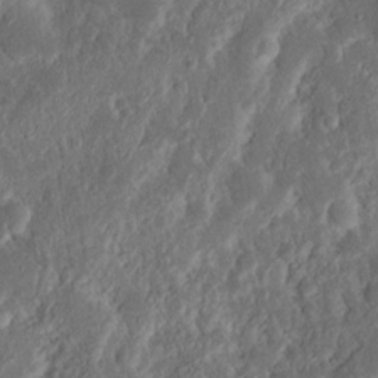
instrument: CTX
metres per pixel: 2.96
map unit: Nhu
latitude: 13.5938
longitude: -73.7450
